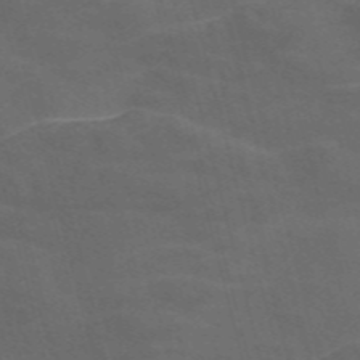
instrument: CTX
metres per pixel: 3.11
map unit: Nve
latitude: -58.2361
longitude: 64.8975
